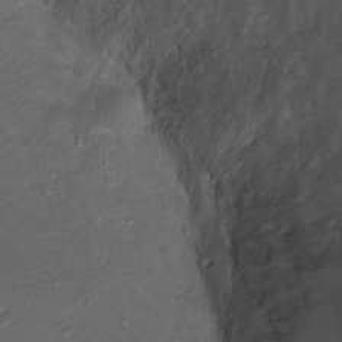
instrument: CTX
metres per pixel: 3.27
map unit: Ht
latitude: 1.3670
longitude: -25.4426
